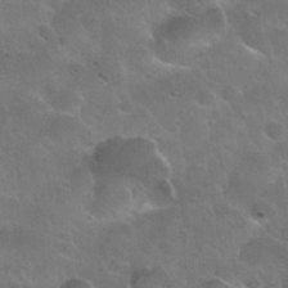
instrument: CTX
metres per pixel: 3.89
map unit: Nhu
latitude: 31.4238
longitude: -54.3278
